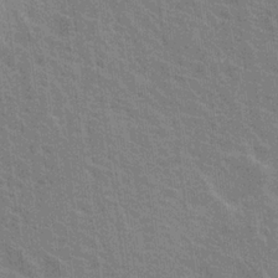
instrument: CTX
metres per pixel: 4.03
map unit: Nhu
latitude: 19.4993
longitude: -30.8569
